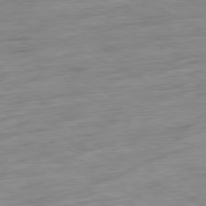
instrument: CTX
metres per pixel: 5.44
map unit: Ap
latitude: -81.1431
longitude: -72.4790
